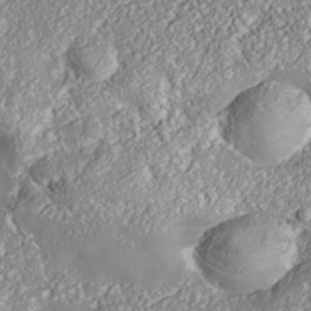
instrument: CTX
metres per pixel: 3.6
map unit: Nhe
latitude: -37.6344
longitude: 138.2551
